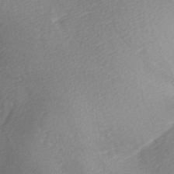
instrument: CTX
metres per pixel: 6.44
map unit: lAa
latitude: -5.7855
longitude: -120.9703
